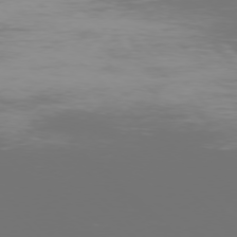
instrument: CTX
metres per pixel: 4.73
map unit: Ap
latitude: -77.5777
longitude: -72.4412
